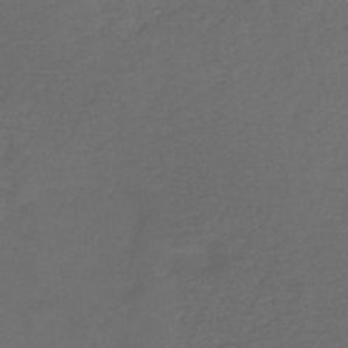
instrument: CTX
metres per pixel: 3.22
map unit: HNb
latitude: -44.0283
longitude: -39.4237
